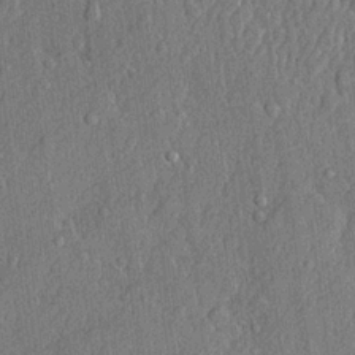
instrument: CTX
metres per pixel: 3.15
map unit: lHvf
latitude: 22.0822
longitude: 143.1053
